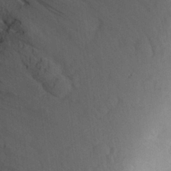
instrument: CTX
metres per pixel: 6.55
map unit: Aa
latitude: 25.9528
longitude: -146.0444
